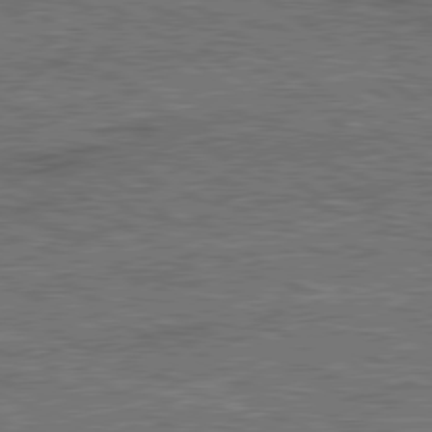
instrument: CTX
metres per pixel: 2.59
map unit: lApd
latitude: 79.4616
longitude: 173.9556
